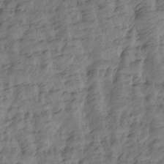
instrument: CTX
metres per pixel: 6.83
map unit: Htu
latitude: -4.9541
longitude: -177.0080
